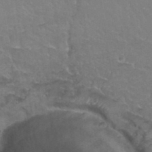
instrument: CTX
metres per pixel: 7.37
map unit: Hto
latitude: 37.2159
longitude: -41.7827
